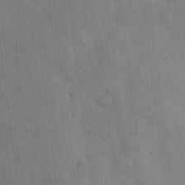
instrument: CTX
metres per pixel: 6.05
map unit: eHh
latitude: 3.9528
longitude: -72.8002
